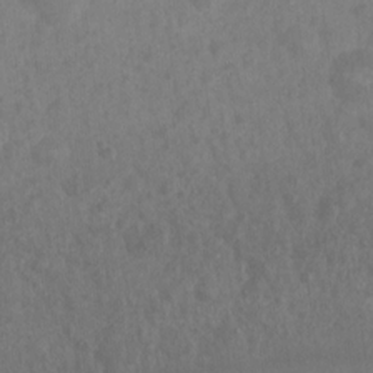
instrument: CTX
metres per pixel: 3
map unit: Nhu
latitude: 4.0255
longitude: -16.6491
